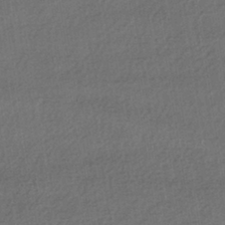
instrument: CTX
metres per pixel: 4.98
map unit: HNhu
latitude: -42.2550
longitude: 96.2362
